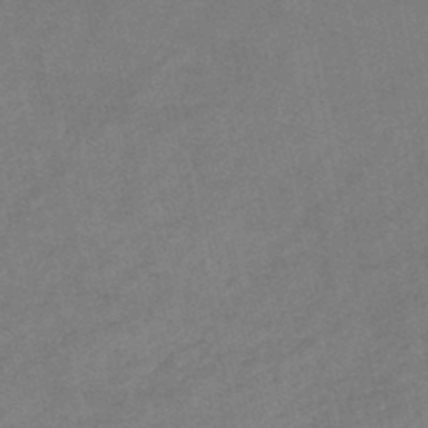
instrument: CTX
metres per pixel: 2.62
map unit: HNb
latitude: -46.0472
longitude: -36.0822
